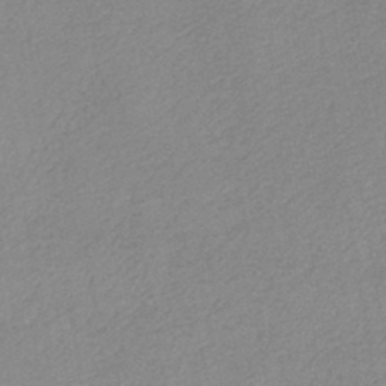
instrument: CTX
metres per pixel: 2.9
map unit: HNb
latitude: -43.9556
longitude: -39.2537
